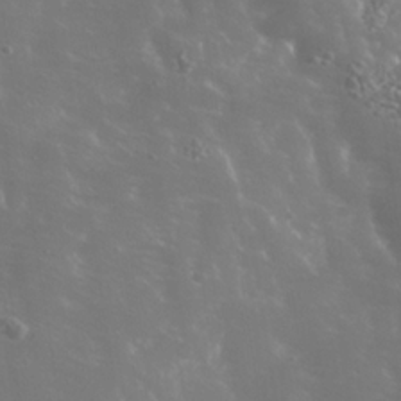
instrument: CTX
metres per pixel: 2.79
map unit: Nhe
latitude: -36.5951
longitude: -91.0647
